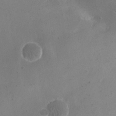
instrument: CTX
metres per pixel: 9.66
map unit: eHh
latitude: 19.2159
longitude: -68.5735
